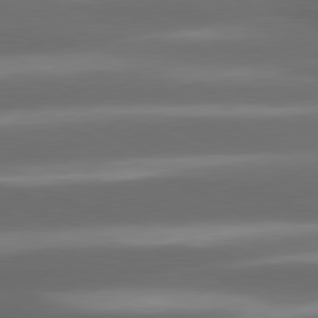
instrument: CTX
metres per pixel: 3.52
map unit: lApd
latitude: 80.4790
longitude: -141.8583
